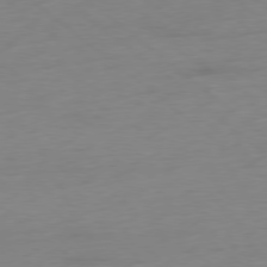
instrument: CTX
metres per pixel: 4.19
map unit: Ap
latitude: -78.6707
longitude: -59.4426
